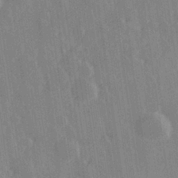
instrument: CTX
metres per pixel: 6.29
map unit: Hve
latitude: 28.1200
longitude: 147.3320
